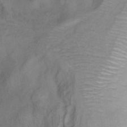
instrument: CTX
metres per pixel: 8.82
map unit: Ht
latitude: 6.5357
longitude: -36.3467
